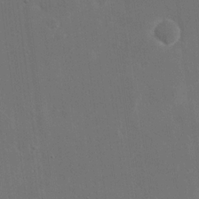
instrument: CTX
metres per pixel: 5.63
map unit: eHh
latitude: 19.0836
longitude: -67.4237
